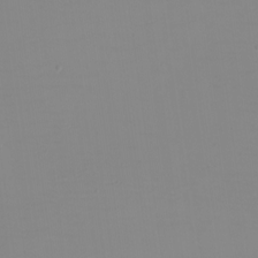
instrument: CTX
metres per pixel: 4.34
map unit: eHh
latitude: -5.4832
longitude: -82.8946
